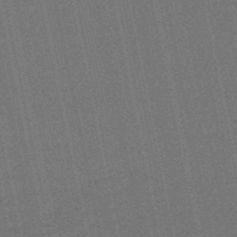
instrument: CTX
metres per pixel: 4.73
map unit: eHb
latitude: -50.3117
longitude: 79.4265
